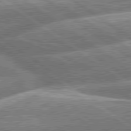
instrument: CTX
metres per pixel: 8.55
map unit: lApd
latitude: 79.8395
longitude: -158.9325
